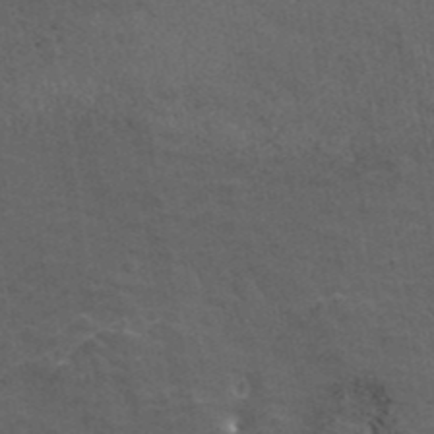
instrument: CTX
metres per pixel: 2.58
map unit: ANa
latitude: 41.5371
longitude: 26.7652
